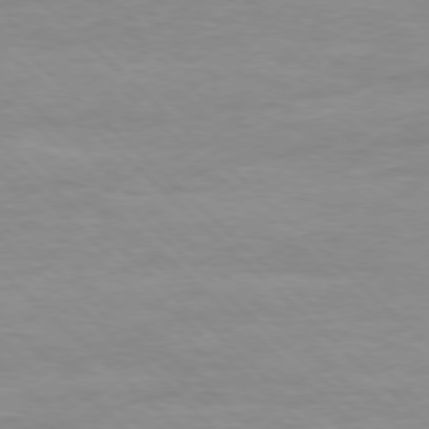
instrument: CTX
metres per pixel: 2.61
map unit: Ap
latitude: -77.8422
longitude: -81.8583
